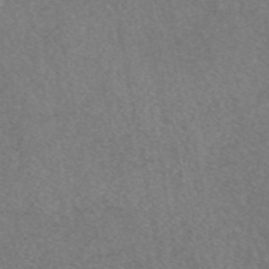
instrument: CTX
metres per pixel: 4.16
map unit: eAb
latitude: 46.8947
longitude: 106.5007
